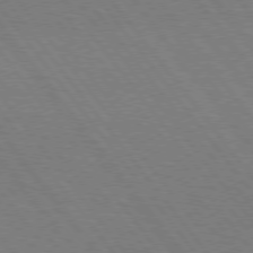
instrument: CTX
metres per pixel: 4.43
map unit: Hpe
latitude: 75.4804
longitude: -158.1011
